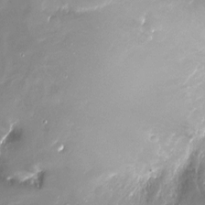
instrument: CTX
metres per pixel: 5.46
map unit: Ht
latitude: -17.5399
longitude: -45.1970
